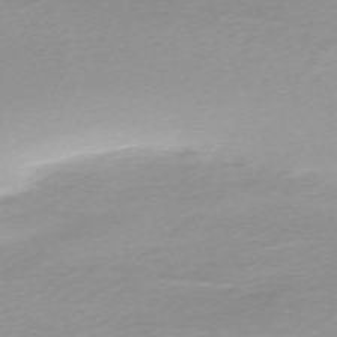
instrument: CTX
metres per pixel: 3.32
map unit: Nhu
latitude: -67.1053
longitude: 39.7289
